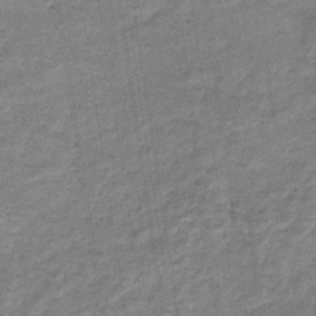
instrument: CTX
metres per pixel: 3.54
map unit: eHb
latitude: -36.5007
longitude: 77.0675
